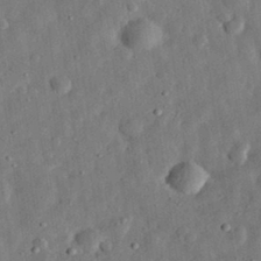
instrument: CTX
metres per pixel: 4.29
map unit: eHh
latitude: 31.8395
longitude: -76.2333
